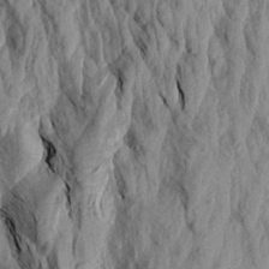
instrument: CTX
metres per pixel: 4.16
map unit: Aa
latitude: 18.6112
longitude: -145.7072
